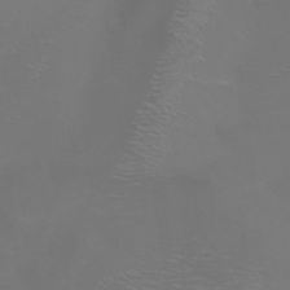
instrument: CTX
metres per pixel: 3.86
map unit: Nhu
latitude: -5.9556
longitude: -91.6316
